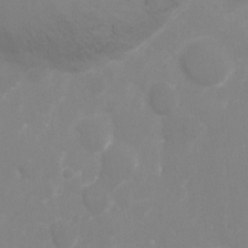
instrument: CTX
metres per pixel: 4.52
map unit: Ht
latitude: -5.7855
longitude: -25.2348
